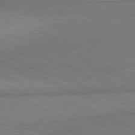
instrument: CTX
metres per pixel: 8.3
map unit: lApd
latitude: 81.5560
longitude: 160.2928
